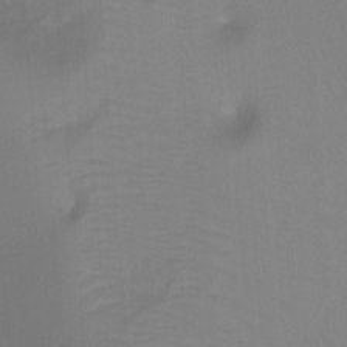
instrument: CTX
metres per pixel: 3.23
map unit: Ht
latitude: -9.0108
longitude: -37.1403
